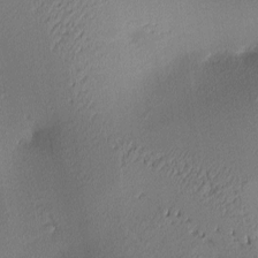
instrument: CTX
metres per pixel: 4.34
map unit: lAa
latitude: 3.1403
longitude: -115.8205
